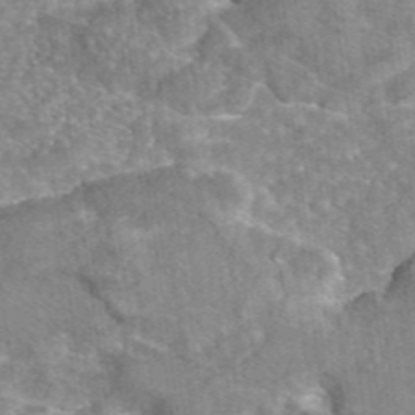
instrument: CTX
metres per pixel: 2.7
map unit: eAb
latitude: 45.4426
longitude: 105.3509
